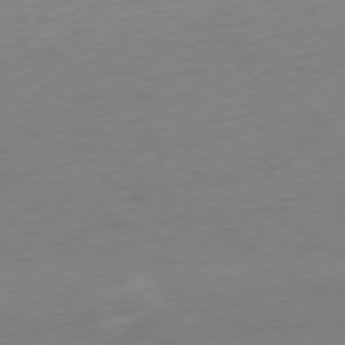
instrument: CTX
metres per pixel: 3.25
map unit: Ap
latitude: -76.8030
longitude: -76.1955
